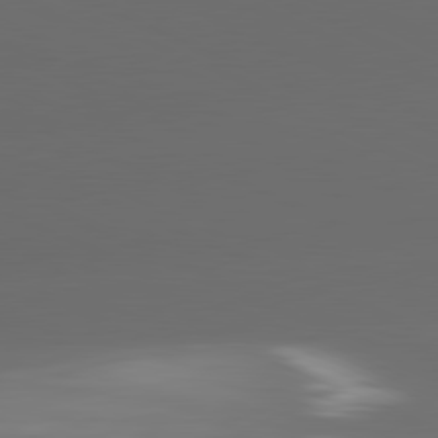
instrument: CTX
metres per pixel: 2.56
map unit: lApd
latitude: 81.3104
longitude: -147.1592
